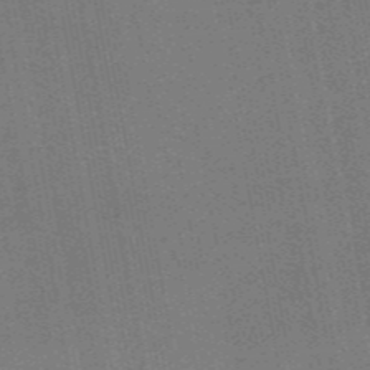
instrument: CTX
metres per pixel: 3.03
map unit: eAb
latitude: 46.6491
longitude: 122.1795
